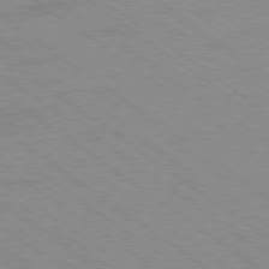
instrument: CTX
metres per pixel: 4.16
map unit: Hpe
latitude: -79.1431
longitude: -23.1781
